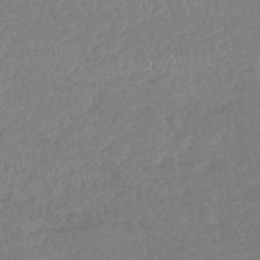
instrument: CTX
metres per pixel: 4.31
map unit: lHb
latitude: -45.0109
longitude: 70.5763
